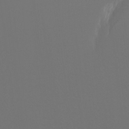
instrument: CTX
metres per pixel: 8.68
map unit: Hto
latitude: -7.8233
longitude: -51.6127
